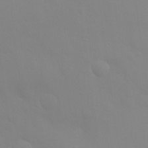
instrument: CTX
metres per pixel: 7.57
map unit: Nhu
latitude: 26.3467
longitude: -57.0836
